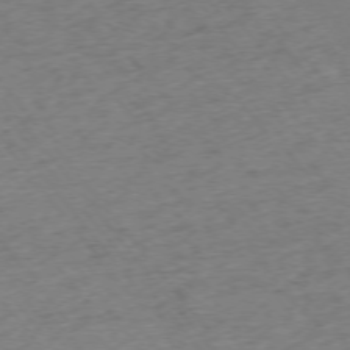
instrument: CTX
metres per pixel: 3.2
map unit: Ap
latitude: -75.0109
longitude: -72.2901
